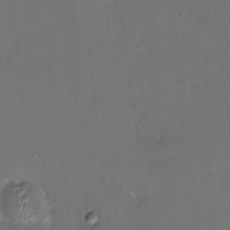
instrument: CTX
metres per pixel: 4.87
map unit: HNhu
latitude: 6.2711
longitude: 7.2376
